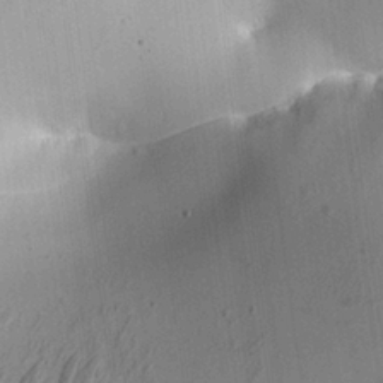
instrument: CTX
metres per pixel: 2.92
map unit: Aa
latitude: 26.8002
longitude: -130.4223
